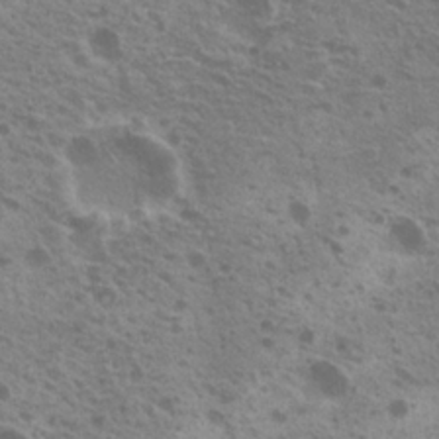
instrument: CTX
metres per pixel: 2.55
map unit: Nhu
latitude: 20.0444
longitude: -30.8569
